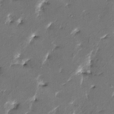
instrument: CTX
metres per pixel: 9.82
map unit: HNhu
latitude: 5.0836
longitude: -5.6316
